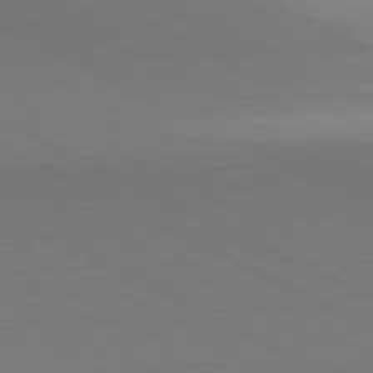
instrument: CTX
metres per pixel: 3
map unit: lApd
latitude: 80.9136
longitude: 145.3321
